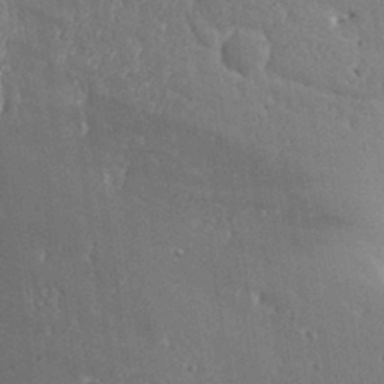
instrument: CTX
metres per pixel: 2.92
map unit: Aa
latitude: 31.7639
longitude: -133.2159
